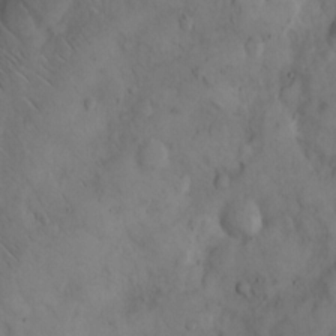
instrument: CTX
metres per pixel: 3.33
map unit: Hto
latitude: 9.3104
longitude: -57.7638
